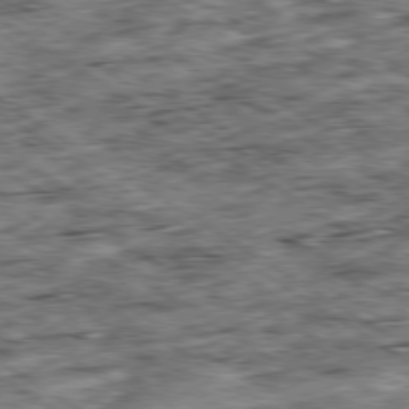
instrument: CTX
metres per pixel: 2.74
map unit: Ap
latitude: -80.1984
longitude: -49.8961
